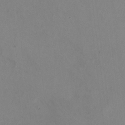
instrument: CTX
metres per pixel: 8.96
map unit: HNhu
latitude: -0.9542
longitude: -2.3656
